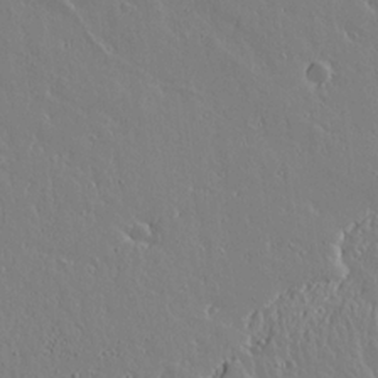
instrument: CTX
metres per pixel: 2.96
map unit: lAvf
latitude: 15.0648
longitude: -126.5735
